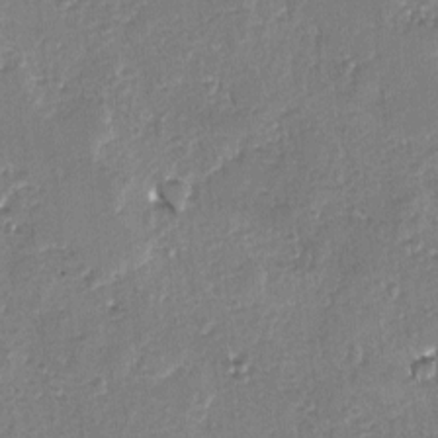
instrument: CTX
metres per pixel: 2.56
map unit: lAvf
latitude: -4.9163
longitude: -113.6127
